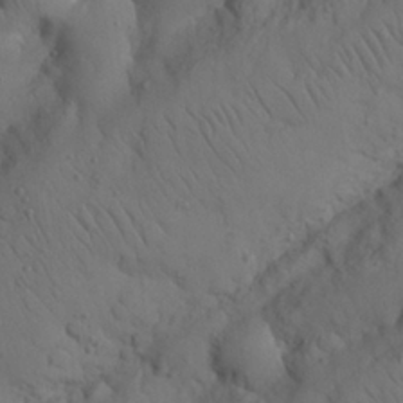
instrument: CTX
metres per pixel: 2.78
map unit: Nhu
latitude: 25.8961
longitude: -72.4034
